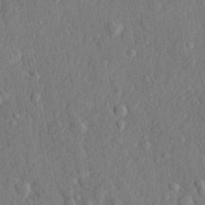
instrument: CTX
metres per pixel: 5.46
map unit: lHvf
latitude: 22.2522
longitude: 143.7666
